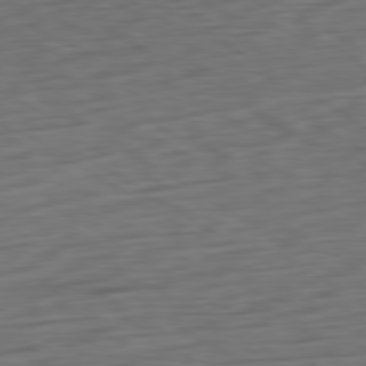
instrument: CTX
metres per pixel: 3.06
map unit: Ap
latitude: -80.5763
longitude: -68.8002
